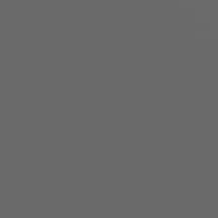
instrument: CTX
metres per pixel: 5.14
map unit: Hpe
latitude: 75.9717
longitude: -127.9339
